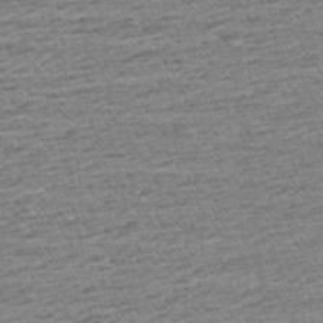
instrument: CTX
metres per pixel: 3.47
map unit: Aa
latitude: 6.4979
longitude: -136.5924
